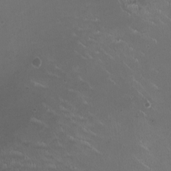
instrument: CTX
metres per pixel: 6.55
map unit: HNhu
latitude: 1.0647
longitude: -3.1592
